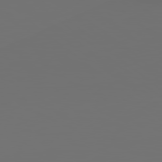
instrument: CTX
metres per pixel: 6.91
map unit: lApd
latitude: 79.0270
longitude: -138.2711
